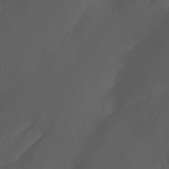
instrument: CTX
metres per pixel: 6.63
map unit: Nhu
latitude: -1.6344
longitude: -75.3104
